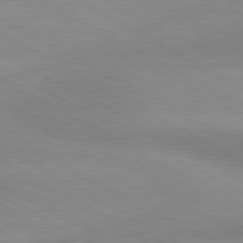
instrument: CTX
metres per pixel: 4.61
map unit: lApd
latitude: 80.4979
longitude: 124.7841
